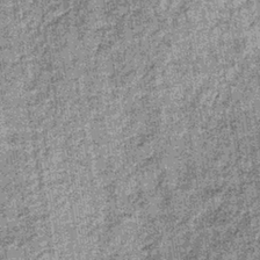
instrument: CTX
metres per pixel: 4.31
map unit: lHb
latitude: -36.7085
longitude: 64.4629
